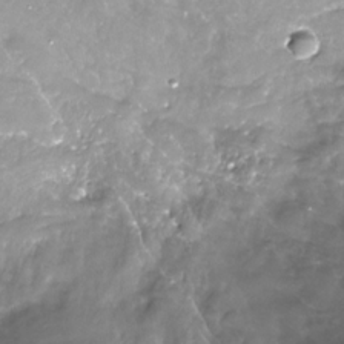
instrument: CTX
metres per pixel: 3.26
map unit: Nhe
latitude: -32.4818
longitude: -93.3481
